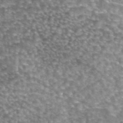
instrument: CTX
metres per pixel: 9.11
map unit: eAb
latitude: 44.8569
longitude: 105.3320
